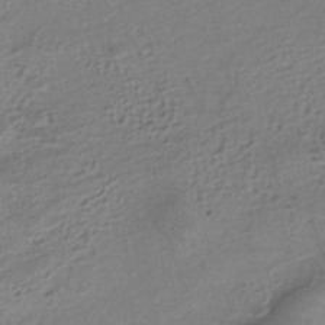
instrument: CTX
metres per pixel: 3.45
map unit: HNhu
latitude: -41.2565
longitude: 95.2565
